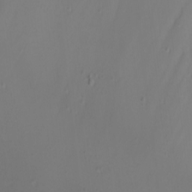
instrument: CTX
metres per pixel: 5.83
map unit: Nhu
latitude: -6.7652
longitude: -81.2348
